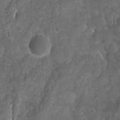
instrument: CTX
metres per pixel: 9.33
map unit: Ave
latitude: 16.1578
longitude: -133.2348
